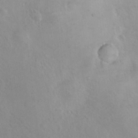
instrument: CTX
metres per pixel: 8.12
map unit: Hto
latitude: 9.9339
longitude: -35.2914
